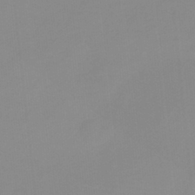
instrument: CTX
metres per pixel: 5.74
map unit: HNb
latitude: -33.6722
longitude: 57.8611
